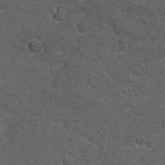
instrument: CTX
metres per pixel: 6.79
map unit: Nhu
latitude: 29.7072
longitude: -51.4048
